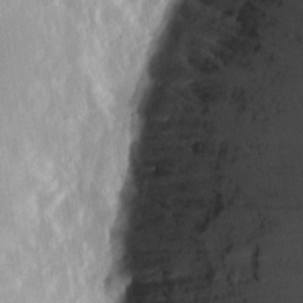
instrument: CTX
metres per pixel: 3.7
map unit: lHvf
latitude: 17.4049
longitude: -114.1577
